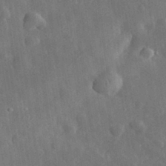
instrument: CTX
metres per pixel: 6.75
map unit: eHh
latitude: 32.3278
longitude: -77.7638
